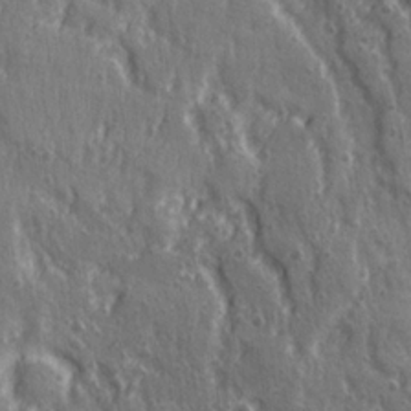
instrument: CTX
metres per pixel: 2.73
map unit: Ave
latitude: 22.0822
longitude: -134.7057
